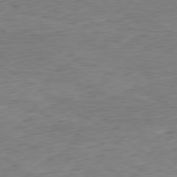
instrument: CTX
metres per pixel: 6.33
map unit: Hpe
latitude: -79.5966
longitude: 10.8786
